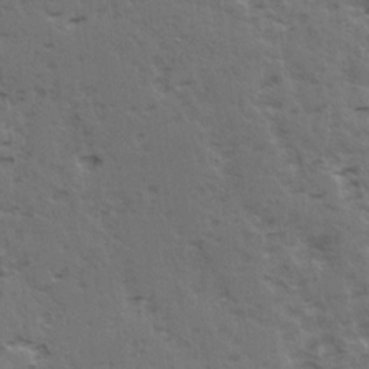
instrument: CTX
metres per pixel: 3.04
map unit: Ave
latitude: 15.3293
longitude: -103.9339
